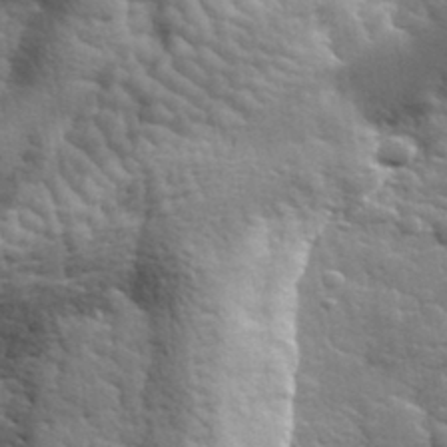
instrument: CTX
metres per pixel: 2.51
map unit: lHvf
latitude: 34.1200
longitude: -81.6316
